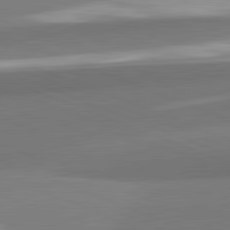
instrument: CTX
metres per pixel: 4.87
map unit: lApd
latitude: 82.3089
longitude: 153.5399
